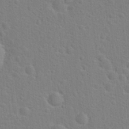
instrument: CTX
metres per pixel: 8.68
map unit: Hto
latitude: 22.0255
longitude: -47.3293
